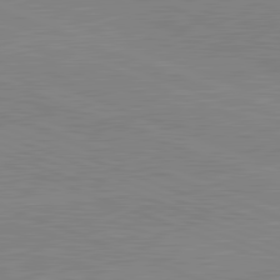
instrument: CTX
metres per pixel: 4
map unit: lApd
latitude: 81.8583
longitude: -158.2523
